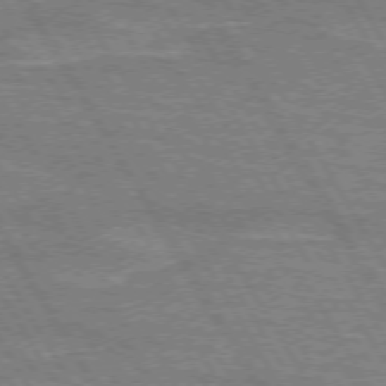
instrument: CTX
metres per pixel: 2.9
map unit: lApd
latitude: 72.5735
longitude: -55.8205
